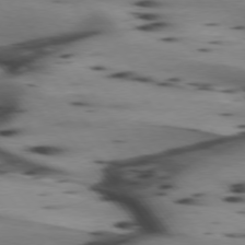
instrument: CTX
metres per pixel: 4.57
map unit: lApd
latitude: 74.9892
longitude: -64.5735
